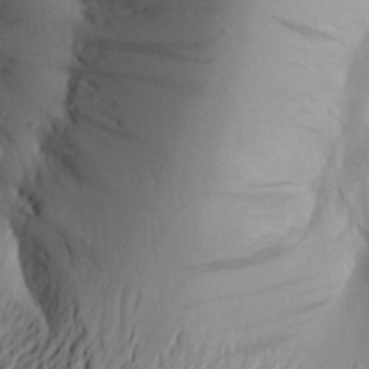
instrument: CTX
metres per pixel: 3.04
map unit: Aa
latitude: 25.0836
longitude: -149.5749
